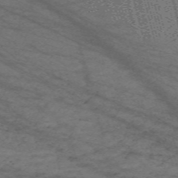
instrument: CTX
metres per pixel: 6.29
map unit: Nve
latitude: -59.5588
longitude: 61.8800
